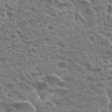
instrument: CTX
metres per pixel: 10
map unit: Hto
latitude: 28.8380
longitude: -38.9891
